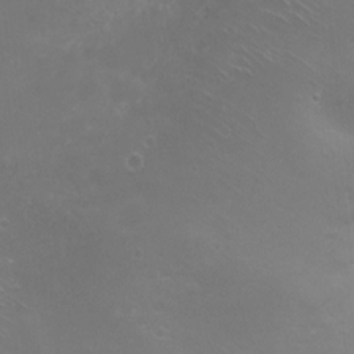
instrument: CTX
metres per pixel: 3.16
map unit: Nhu
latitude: 5.1781
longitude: -17.7828
